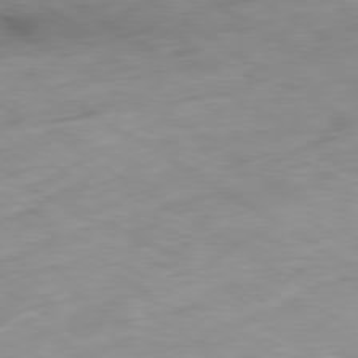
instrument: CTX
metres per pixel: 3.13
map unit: Ap
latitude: -80.1606
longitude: -72.2901
